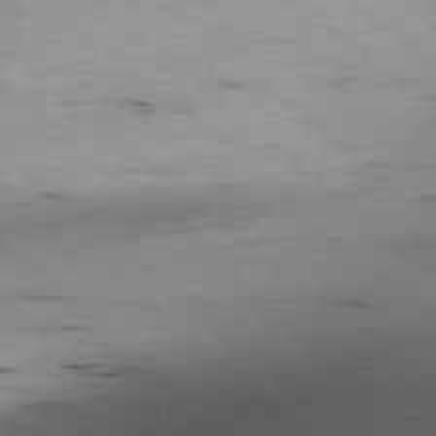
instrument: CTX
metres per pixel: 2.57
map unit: Ap
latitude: -78.4629
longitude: -88.8569
